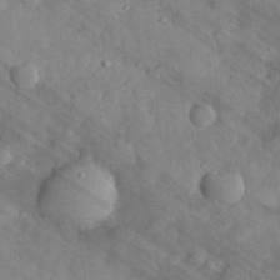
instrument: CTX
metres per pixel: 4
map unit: eHh
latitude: 31.4616
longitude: -70.7435
